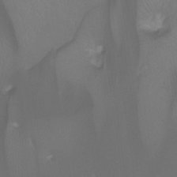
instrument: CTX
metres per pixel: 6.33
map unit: Ht
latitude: -6.9541
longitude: -30.3090
